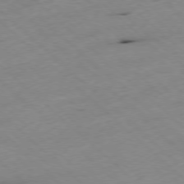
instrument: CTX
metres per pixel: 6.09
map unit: Ap
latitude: -77.8611
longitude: -60.3467
